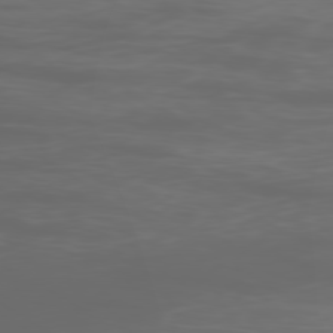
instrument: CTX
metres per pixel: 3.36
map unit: Ap
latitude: -79.8989
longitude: -93.2726
